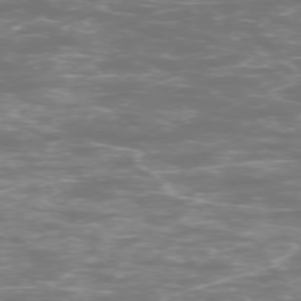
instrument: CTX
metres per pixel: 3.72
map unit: Ap
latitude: -75.2376
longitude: -76.3845
